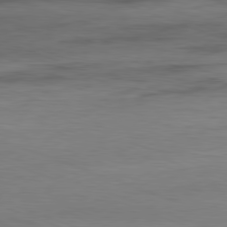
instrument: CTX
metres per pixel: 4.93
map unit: Ap
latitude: -81.5777
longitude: -79.2348
